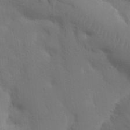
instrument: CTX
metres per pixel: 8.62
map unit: Nhu
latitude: 21.4805
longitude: -73.4427
